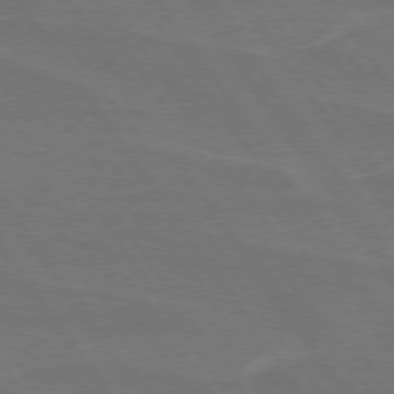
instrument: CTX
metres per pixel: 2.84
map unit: lApd
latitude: 74.5168
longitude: -56.7624
